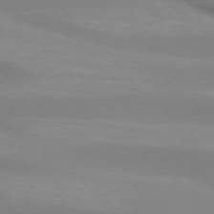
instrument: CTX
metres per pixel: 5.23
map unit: lApd
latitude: 74.3845
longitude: -49.7072
